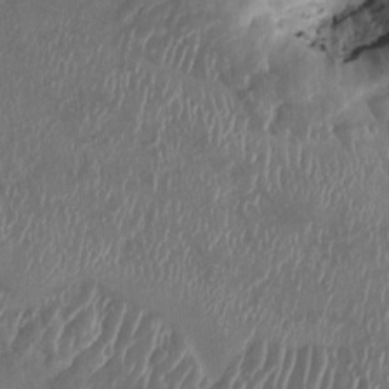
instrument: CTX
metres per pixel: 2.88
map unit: HNhu
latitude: 3.6694
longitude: -6.3278
